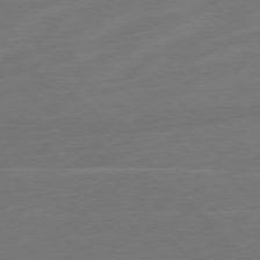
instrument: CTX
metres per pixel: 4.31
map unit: Ap
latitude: -78.8786
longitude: -67.5182
